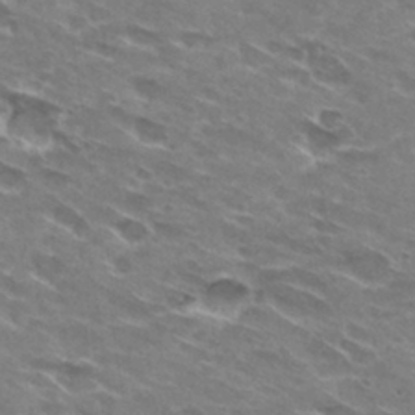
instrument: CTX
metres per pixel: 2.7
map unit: Hto
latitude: 29.6694
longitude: -42.7813
